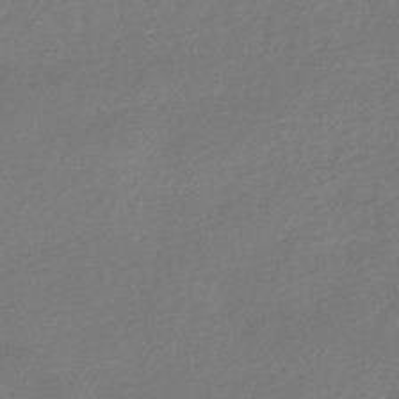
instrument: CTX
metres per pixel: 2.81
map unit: HNhu
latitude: -41.6155
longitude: 94.7652
